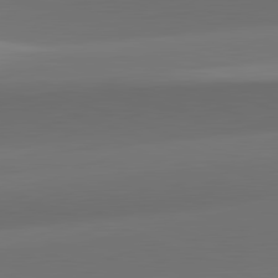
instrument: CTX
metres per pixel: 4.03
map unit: lApd
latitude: 82.1766
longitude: -163.1215
